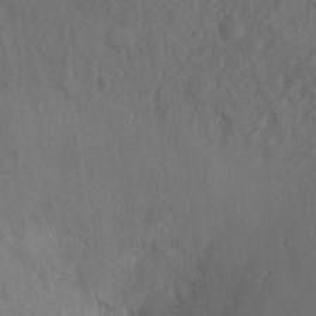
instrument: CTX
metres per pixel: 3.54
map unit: Ht
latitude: -10.3306
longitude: -36.1578
